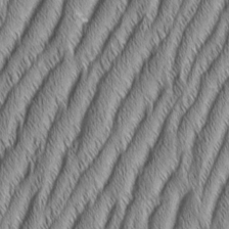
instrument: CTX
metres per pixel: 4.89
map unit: Aa
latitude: 6.9703
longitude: -131.2726
